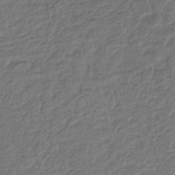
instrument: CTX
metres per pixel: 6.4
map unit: lHb
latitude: -40.9353
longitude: 70.8597
